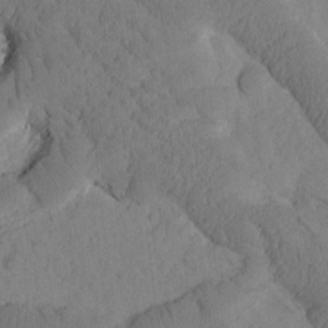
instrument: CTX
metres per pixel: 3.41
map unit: Htu
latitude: -2.0283
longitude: 172.8219
